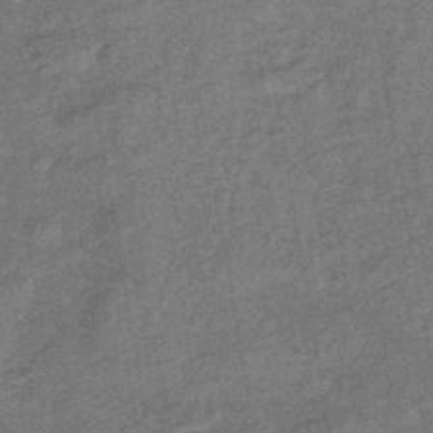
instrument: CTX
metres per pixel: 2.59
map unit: eHb
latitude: -43.5588
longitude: 82.3306
